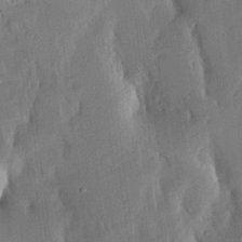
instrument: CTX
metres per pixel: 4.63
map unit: Aa
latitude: 15.7072
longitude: -149.0081
